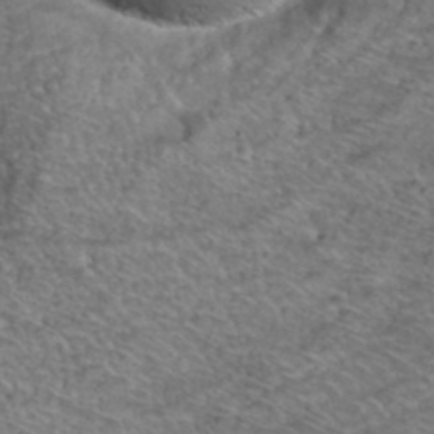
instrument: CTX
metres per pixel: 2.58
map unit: Hto
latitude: 39.1214
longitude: -43.4615
